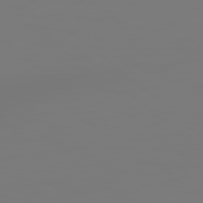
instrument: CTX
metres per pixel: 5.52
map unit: Hpe
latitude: 78.5735
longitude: 178.0850
